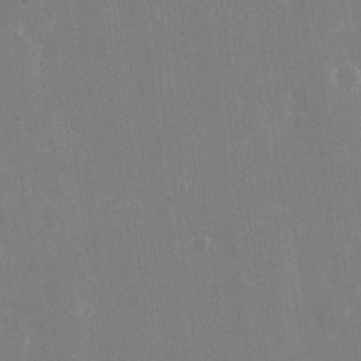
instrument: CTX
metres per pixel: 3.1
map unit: eHh
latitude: 14.5735
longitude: -72.0633
